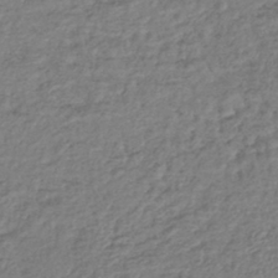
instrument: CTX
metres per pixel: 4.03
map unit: lHb
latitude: -40.6518
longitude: 70.7085
